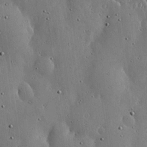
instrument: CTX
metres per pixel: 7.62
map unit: lHvf
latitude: 19.8394
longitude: -115.0269
